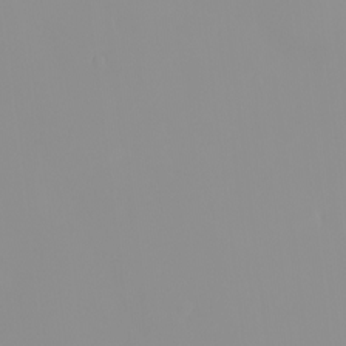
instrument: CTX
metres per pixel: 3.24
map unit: eHh
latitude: -0.7086
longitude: 19.7667
